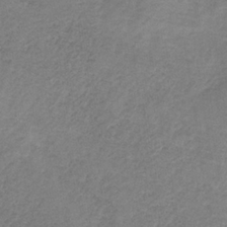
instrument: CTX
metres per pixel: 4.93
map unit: HNb
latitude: -33.1620
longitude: 58.3495
